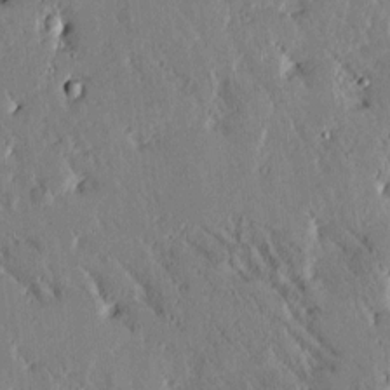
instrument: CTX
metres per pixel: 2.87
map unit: Htu
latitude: -1.8045
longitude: 175.1242
